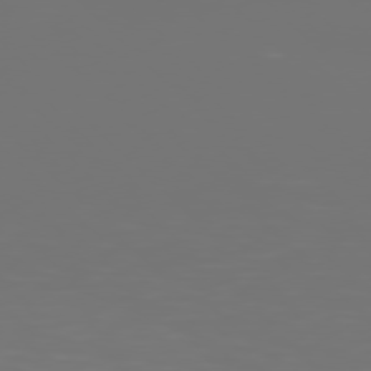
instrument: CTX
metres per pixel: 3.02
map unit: Hpe
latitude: 76.7624
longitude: -165.0269
